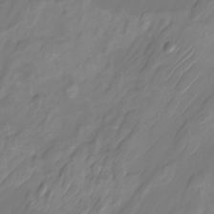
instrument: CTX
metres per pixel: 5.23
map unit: Nhu
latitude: -27.1998
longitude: -71.1781
